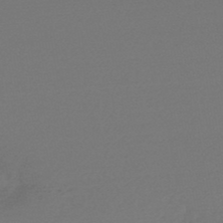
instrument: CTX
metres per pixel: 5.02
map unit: HNb
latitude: -47.7288
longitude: 57.6722
